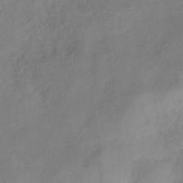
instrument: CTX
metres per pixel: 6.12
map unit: HNhu
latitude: -39.0676
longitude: 107.0865
